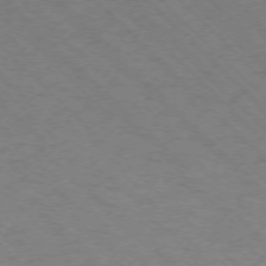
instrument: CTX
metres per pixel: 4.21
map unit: Ap
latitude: -75.5211
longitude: -80.4601
